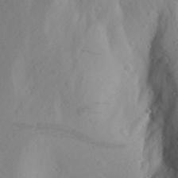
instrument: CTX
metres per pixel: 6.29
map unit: Aa
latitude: 26.4034
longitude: -146.8569
